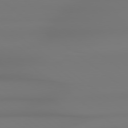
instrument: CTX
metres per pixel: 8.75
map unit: lApd
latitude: 78.9136
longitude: -136.2712
